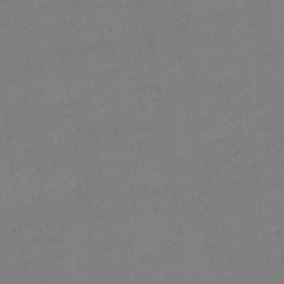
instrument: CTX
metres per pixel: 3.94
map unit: lHb
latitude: -49.7856
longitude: 81.4644
